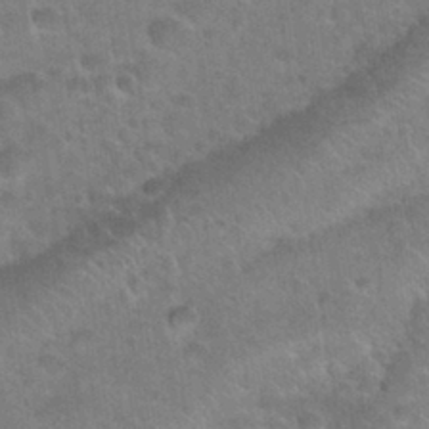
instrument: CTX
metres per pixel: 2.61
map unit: Nhu
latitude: 31.1404
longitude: -52.0255
